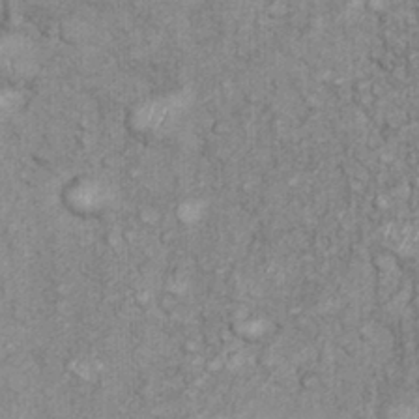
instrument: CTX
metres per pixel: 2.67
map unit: eHh
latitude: 25.2348
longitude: -65.0458
